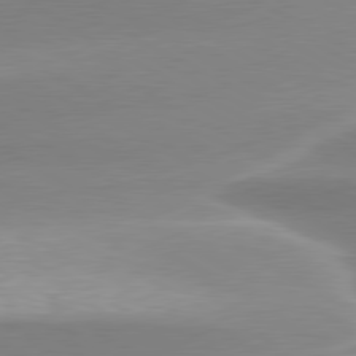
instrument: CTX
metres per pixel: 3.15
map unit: lApd
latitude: 79.6883
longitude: -115.1025
